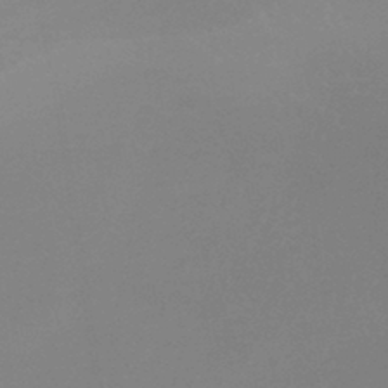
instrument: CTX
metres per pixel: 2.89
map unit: lHb
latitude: -37.4454
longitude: 73.0108
